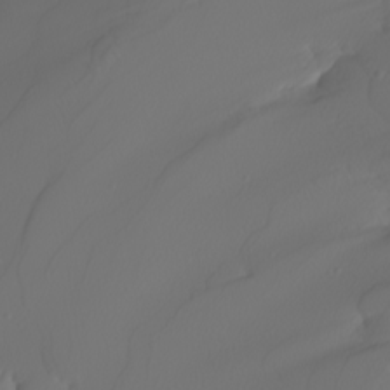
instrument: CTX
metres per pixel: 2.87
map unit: Nhu
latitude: -5.6344
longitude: -95.5560
